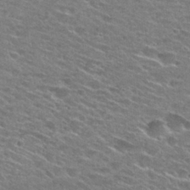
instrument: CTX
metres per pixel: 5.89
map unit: Hto
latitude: 28.3278
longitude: -46.9136
